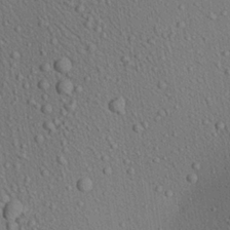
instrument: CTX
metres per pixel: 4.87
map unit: Aa
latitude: 22.5168
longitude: -138.8947
